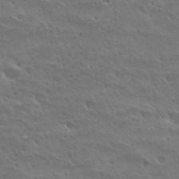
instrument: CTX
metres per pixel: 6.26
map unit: Hto
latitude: 28.4979
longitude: -39.9528
